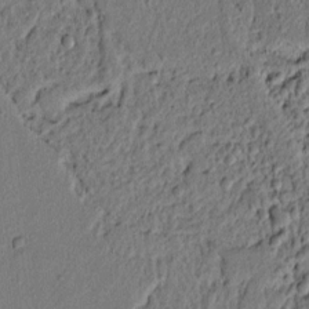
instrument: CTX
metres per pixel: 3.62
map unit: lAvf
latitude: 6.4034
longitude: 166.4440
